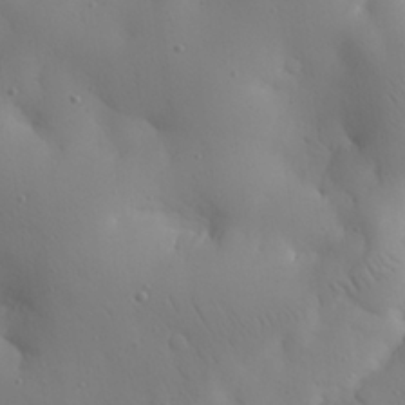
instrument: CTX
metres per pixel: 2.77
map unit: eHh
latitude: 26.2901
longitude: -75.0081
